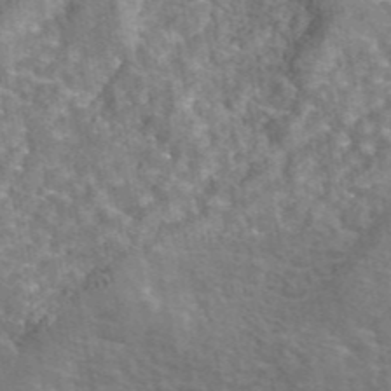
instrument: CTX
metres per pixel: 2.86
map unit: eAb
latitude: 45.2537
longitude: 107.6344
